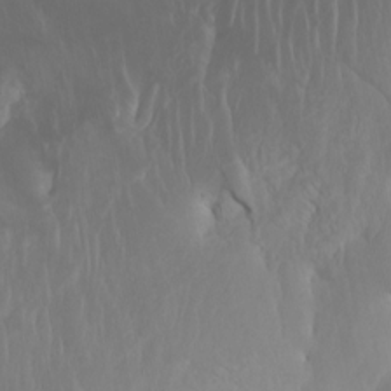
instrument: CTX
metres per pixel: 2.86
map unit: Htu
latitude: -7.3131
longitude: -66.3278
